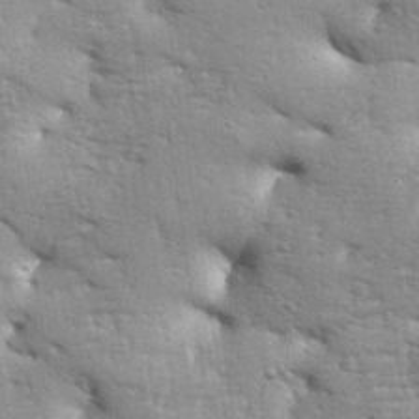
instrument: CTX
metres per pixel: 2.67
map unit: Aa
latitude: 33.3860
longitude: -144.3656
